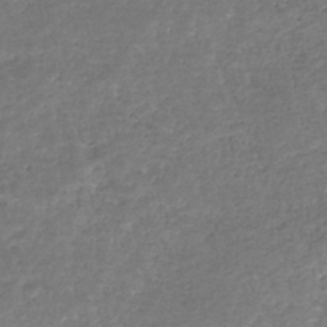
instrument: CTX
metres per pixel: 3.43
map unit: eHb
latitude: -34.2928
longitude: 77.3510
